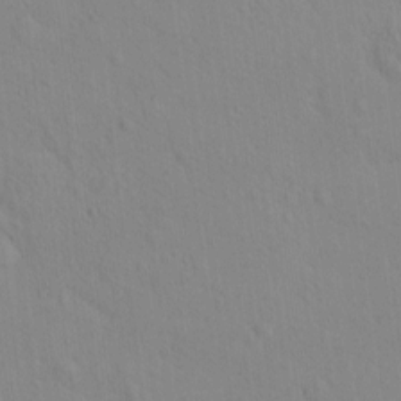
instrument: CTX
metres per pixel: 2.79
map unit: eHh
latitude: -0.3118
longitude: 17.6722
